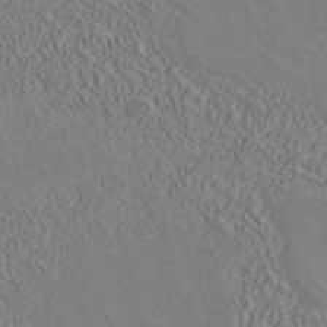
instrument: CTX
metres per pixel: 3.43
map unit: ANa
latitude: 41.6127
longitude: 32.8597
